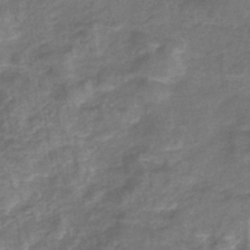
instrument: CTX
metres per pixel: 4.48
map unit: lHb
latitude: -41.8233
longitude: 79.0108
